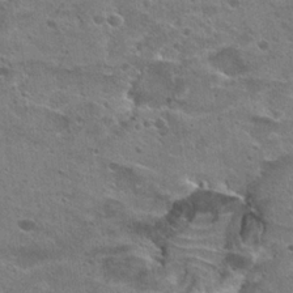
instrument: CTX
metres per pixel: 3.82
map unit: Hto
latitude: 22.6868
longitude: -42.6491
